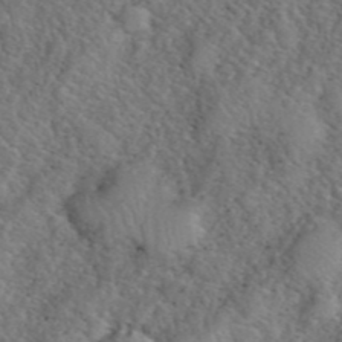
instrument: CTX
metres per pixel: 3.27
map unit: eHh
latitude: 40.7813
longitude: -57.1214
